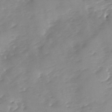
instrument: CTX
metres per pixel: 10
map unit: Ave
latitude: -8.7463
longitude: -117.3104
